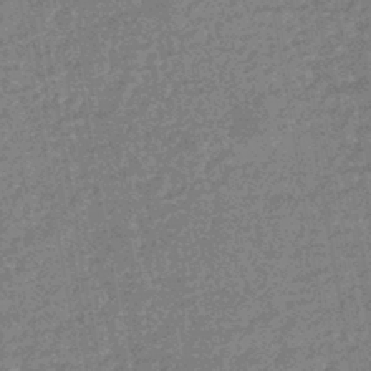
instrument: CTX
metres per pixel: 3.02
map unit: HNhu
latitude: -43.4076
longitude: 99.0297
